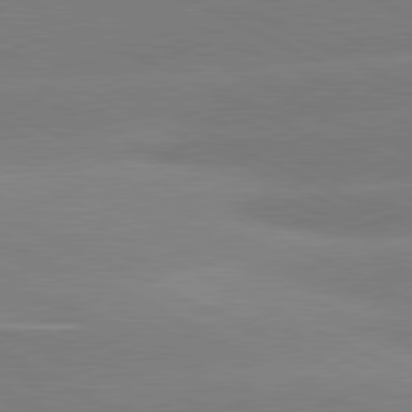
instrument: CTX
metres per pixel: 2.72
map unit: lApd
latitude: 80.9703
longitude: -154.9325
